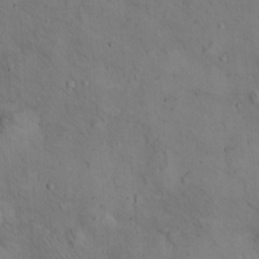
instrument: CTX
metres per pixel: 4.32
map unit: Hto
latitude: 13.6694
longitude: -59.5371
